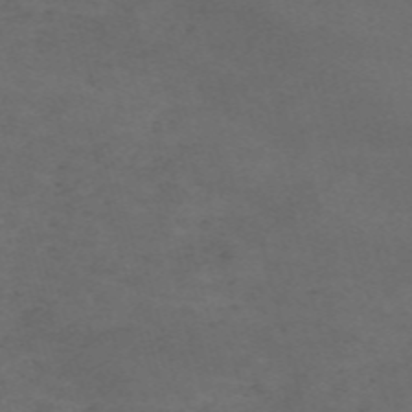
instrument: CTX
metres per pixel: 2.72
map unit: Nve
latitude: -58.8974
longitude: 59.8800
